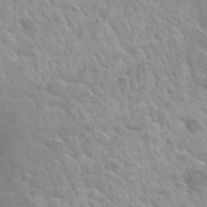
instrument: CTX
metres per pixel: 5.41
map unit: Hto
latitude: 35.5182
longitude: -50.2900
